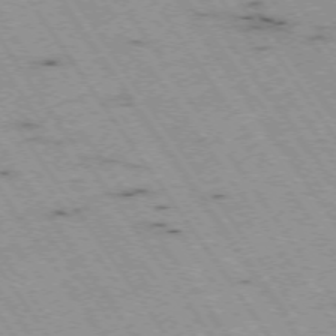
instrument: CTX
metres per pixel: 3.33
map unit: Hpe
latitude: -74.2173
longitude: 1.9179
